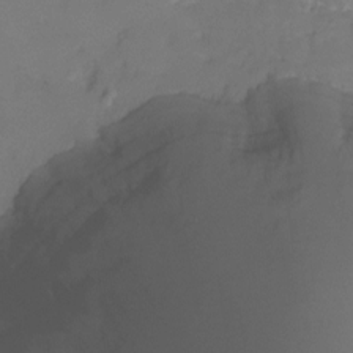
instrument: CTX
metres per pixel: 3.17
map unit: Ht
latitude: -8.2361
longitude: -30.0255
